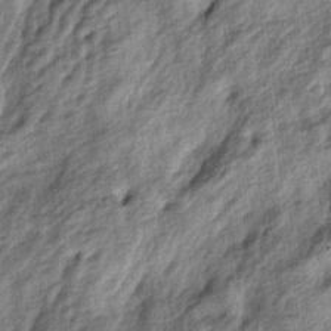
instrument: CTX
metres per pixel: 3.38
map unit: lAa
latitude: -5.2187
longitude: -124.1200
